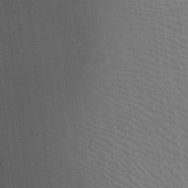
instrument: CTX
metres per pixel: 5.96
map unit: Htu
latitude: -5.9367
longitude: 156.6896
